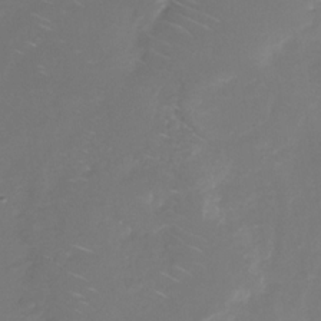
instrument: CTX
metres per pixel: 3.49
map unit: Nhe
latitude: -32.9920
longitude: -87.9339
